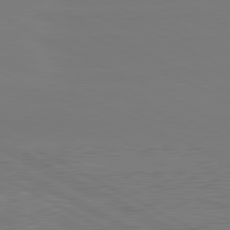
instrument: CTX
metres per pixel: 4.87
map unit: lApd
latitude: 81.0080
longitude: -127.0459
